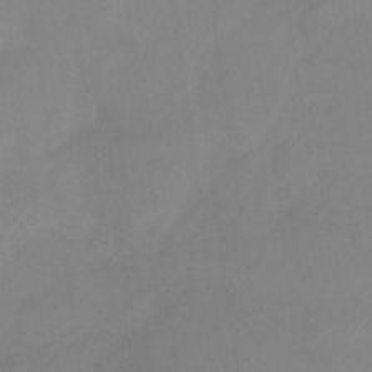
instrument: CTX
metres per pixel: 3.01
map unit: Nhu
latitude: -28.8975
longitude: -63.2348
